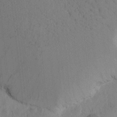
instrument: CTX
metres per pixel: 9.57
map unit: Htu
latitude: -2.8974
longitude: 172.8975
